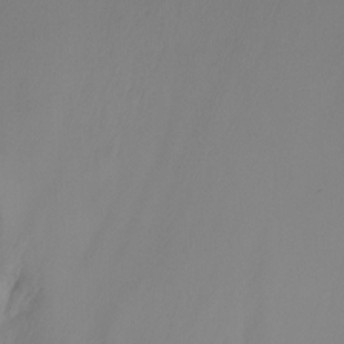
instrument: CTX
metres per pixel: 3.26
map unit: Nhu
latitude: -8.1228
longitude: -79.4238
